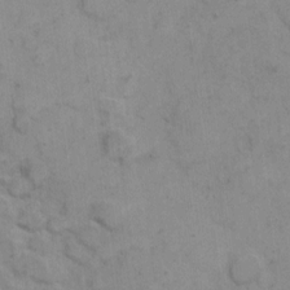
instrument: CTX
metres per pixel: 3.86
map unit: Hto
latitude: 5.8205
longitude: -62.0633
